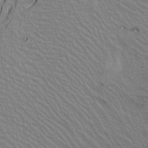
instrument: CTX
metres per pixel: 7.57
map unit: Htu
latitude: -4.7841
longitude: -88.0822
